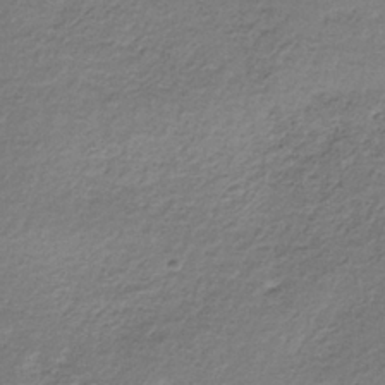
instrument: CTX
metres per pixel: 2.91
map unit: lHb
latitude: -34.9164
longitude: 62.1416
